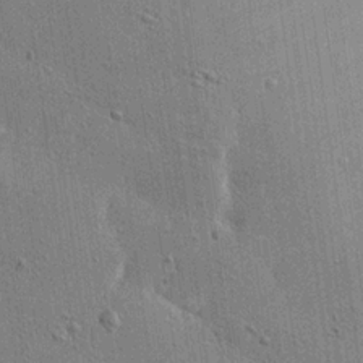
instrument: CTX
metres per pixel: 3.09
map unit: Ave
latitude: 18.7435
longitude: -139.7450
